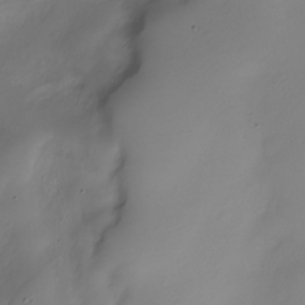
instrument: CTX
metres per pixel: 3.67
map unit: Nve
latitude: -22.1228
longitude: 107.0865
